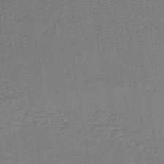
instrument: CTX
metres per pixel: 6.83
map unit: lHb
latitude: -38.0094
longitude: 59.1431
